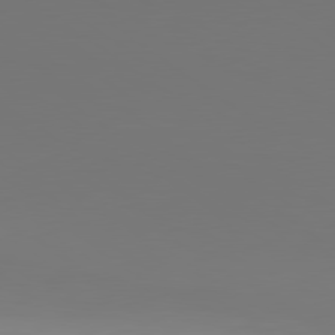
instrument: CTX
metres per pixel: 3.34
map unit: lApd
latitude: 79.8206
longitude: 158.3117
